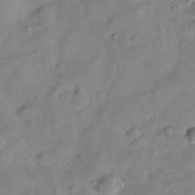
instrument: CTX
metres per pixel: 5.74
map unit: Hve
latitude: -28.6896
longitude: 93.1809
